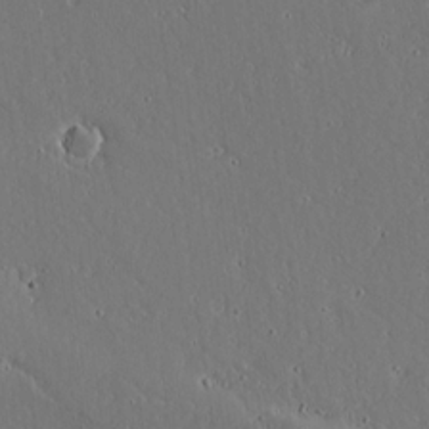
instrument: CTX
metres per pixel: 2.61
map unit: lAvf
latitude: 16.8002
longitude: -126.8191
